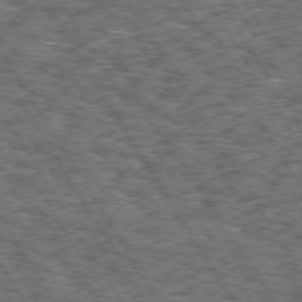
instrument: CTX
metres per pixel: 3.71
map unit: Hpe
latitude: 73.5749
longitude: -126.2145
